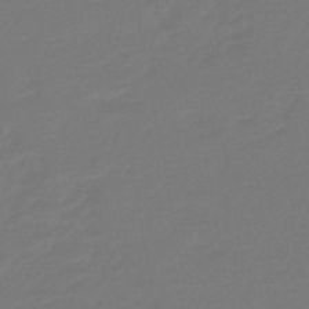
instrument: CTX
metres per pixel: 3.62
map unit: eHb
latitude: -47.2565
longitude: 88.4629
